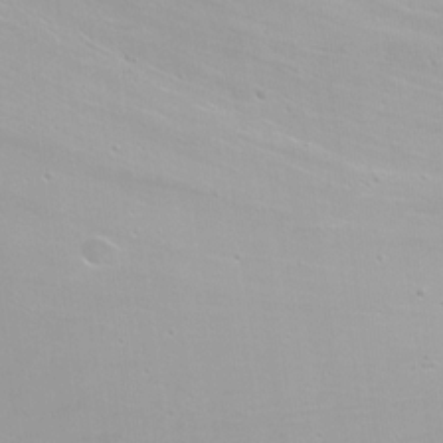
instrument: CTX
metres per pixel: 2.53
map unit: Nhu
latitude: -6.5007
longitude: -47.9528
